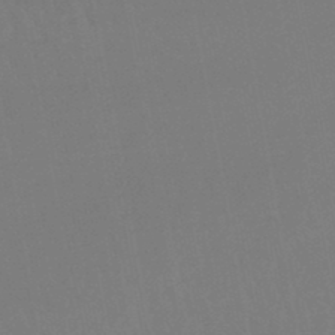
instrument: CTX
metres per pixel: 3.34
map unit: lHb
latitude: -46.1794
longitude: 77.6533
